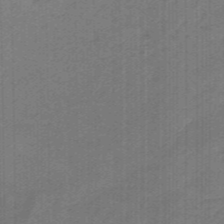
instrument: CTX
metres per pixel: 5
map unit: eHb
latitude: -45.7289
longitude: 83.6722
